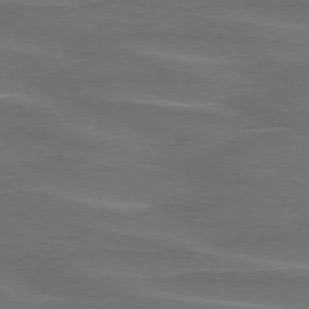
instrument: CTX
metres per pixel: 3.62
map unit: lApd
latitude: 75.0081
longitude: -79.8395
